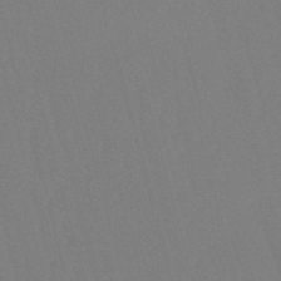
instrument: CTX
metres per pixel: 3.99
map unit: eHb
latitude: -50.8408
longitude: 75.3510
